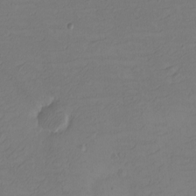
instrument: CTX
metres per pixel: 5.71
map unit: eHh
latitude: -2.8407
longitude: -74.4790
